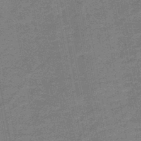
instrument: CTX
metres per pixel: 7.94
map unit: HNb
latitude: -47.3887
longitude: -36.1767
